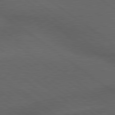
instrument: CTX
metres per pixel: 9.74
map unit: lApd
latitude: 79.6127
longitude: -176.9513
